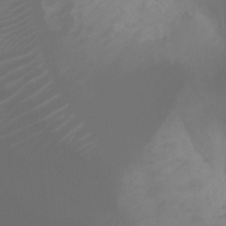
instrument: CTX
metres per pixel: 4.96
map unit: Ht
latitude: -1.2943
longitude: -20.8002
